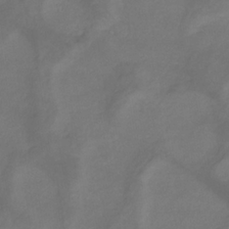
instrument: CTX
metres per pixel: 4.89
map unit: eHb
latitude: -33.1620
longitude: 72.1228
